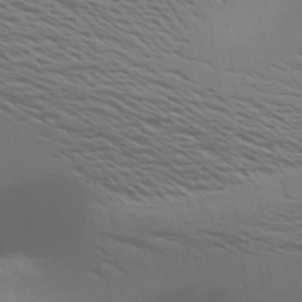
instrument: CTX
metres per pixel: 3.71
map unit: Aa
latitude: 26.3089
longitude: -143.0270
